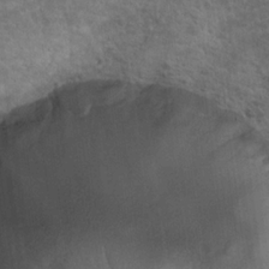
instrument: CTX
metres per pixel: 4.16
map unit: Hto
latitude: 19.6505
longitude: -40.8946
